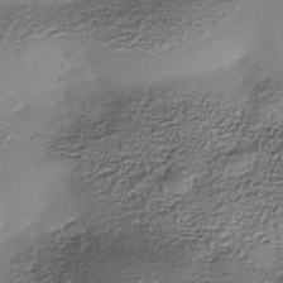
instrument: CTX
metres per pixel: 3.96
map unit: Nhe
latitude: -38.4062
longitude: -116.6302
